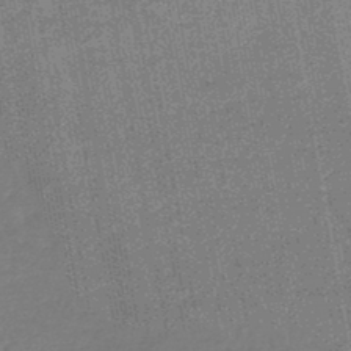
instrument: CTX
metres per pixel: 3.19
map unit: lHb
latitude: -44.8975
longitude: 70.5574
